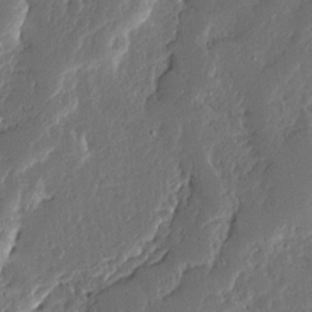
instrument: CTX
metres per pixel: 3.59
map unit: Ave
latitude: 14.2712
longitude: -137.9906
